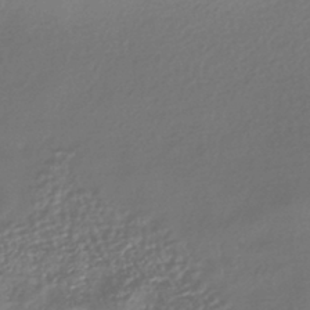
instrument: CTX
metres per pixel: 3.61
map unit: HNhu
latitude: -42.4062
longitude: 94.9730
